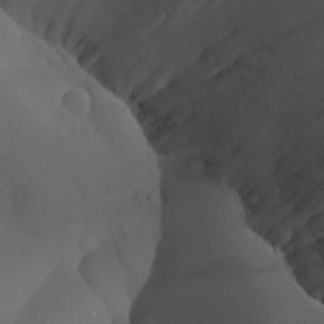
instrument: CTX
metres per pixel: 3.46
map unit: Aa
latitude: 26.3089
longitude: -128.3656
